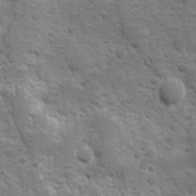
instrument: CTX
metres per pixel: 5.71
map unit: Ave
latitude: 10.2145
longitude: -103.9906
